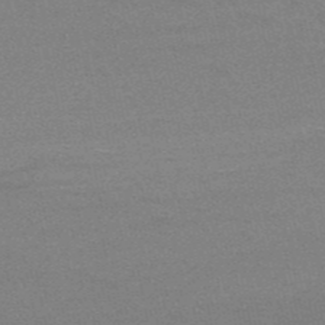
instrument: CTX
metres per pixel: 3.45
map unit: HNb
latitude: -52.3495
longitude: -43.5749
